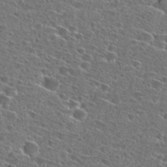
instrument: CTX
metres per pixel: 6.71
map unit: Hto
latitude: 26.7813
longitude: -46.6869
